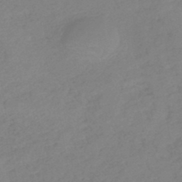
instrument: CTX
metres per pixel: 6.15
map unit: lHb
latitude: -44.3873
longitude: 71.4643
